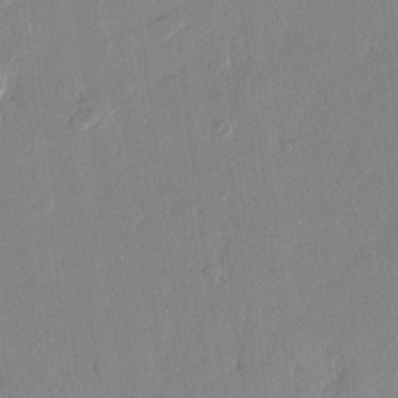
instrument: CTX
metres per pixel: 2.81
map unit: lAvf
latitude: 8.1578
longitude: 166.3495
